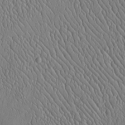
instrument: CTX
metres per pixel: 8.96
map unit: Htu
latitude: -3.6910
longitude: 157.1242
